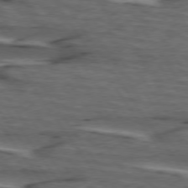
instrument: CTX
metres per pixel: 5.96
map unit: lApd
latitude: 75.5560
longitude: -70.0444
